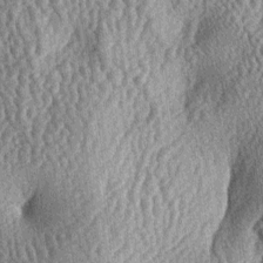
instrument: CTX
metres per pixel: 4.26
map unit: lAa
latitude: -6.5385
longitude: -127.7828
